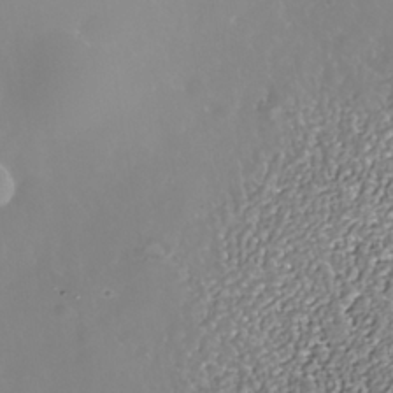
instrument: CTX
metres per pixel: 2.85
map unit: Nhe
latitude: -36.3495
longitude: -88.1011
